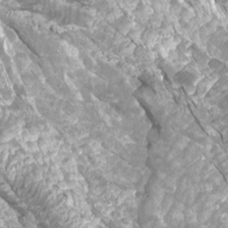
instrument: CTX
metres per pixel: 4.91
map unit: Htu
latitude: 3.4615
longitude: -21.4238
